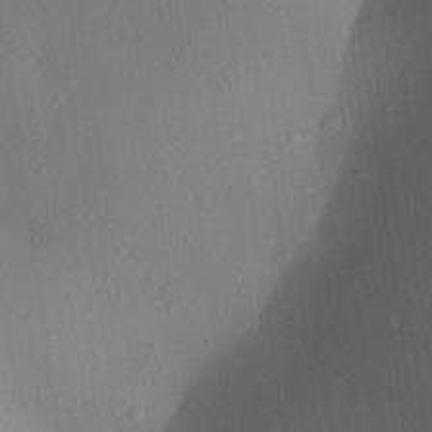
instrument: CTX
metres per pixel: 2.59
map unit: Aa
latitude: 27.0081
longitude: -146.3657
